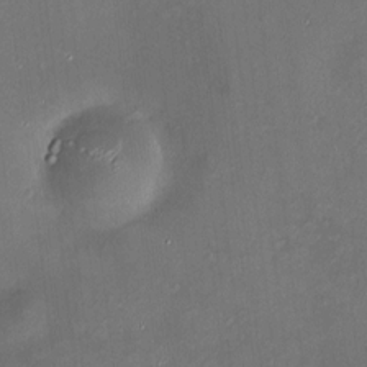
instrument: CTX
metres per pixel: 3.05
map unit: HNhu
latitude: 6.8380
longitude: 8.3873
